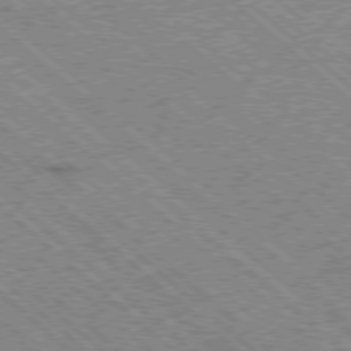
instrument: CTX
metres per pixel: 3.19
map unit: Ap
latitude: -78.4251
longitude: -49.3293
